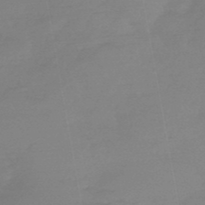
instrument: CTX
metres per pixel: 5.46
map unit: HNb
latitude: -49.9556
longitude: -38.8758
